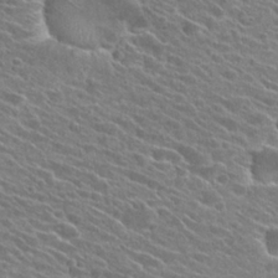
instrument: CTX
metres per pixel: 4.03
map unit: Hto
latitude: 25.2914
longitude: -41.1592
